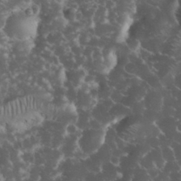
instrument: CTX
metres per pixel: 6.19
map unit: eHh
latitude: 33.5560
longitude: -64.3656
